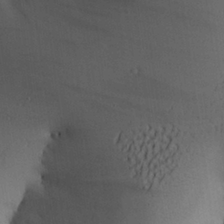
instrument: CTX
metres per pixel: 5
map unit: Aa
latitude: 25.4804
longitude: -128.5546
